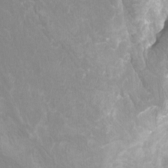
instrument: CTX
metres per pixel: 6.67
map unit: Htu
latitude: -12.0283
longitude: -72.1767
